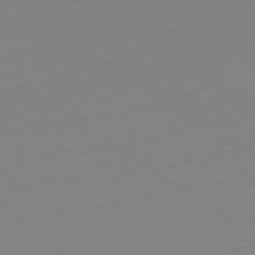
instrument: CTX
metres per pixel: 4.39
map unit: Hpe
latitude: -79.3887
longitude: 14.6708
